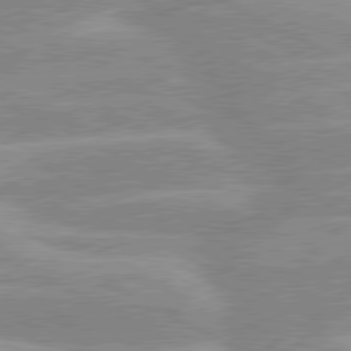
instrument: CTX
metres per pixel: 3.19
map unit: lApd
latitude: 80.3845
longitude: -125.3670
